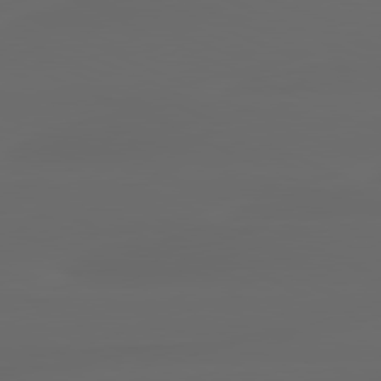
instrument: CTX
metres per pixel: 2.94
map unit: lApd
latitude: 80.4412
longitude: -117.3293
